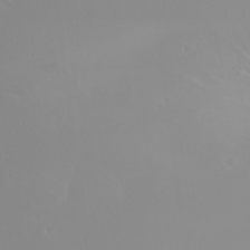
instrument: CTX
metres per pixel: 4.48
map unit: Nhu
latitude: -9.0297
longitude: -70.9325
